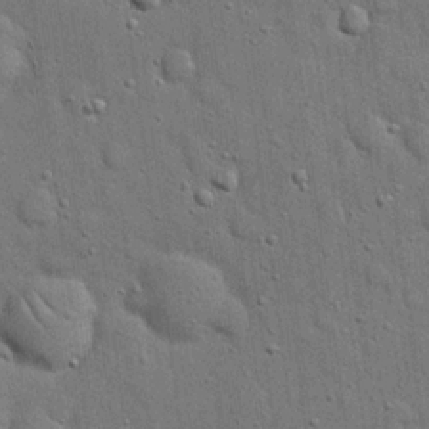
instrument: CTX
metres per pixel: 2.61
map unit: eHh
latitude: 19.9528
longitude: -61.3859
